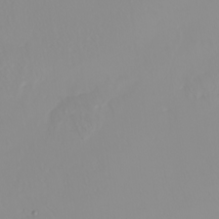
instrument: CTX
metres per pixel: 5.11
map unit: Nhu
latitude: -4.3684
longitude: -84.4034
